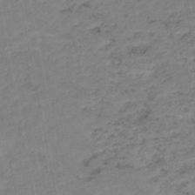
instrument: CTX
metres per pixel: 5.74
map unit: HNb
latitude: -48.7652
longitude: 58.5006
